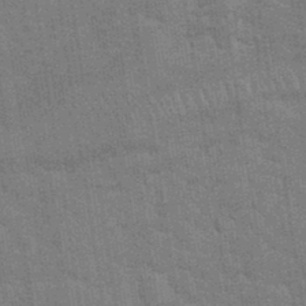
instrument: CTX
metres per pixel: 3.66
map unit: eHh
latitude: 36.5735
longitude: -66.3845
